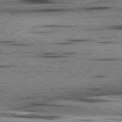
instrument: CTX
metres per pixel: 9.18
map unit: lApd
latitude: 80.4601
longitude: 161.1998
